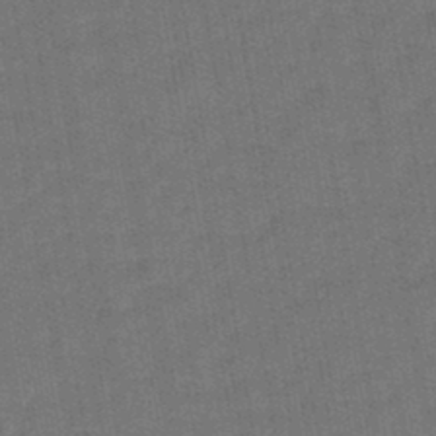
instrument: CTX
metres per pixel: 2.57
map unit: lHb
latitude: -43.3320
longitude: 63.1053
